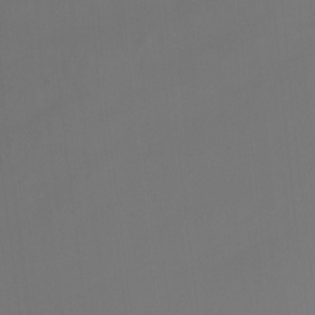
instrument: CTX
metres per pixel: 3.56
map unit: Nhu
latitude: -8.0850
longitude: -52.4034
